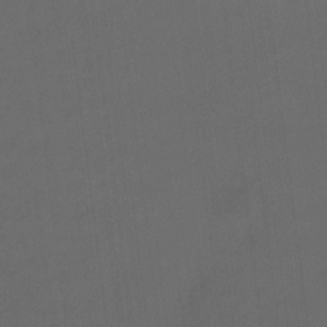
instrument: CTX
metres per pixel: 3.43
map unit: HNhu
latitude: 8.2145
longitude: 10.0661
